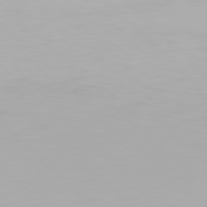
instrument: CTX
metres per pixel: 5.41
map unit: Hpe
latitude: 77.4426
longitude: -162.3090
